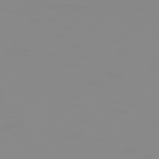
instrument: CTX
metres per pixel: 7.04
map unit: Hpe
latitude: 74.8380
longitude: -128.3278
